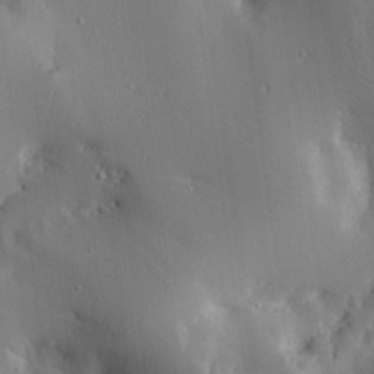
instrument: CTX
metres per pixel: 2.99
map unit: Ave
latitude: 17.0081
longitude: -139.1970
